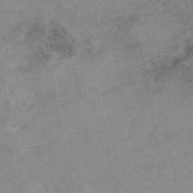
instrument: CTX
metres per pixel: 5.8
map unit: eAb
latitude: 48.2900
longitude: 103.3510
